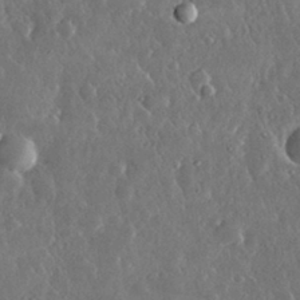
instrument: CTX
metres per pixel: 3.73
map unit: lHvf
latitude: 33.1781
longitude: -90.1578
